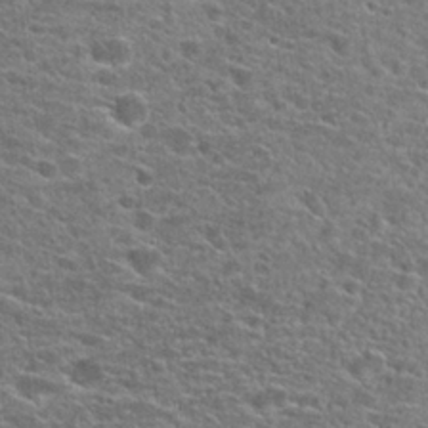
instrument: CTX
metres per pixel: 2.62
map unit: Hto
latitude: 25.1970
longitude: -47.0648
